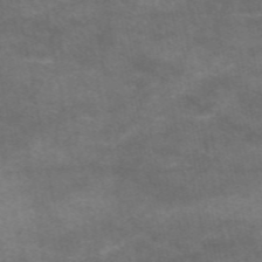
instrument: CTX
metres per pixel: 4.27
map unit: eAb
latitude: 48.6868
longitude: 122.6708
